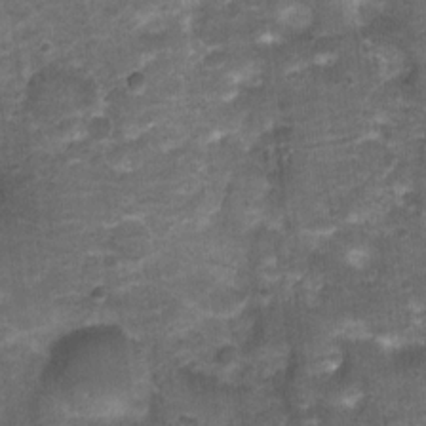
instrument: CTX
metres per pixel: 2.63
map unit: Nhu
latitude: 3.1592
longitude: -17.6693
